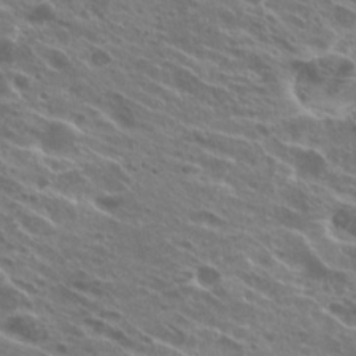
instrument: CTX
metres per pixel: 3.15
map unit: Hto
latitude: 24.8380
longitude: -39.9906
